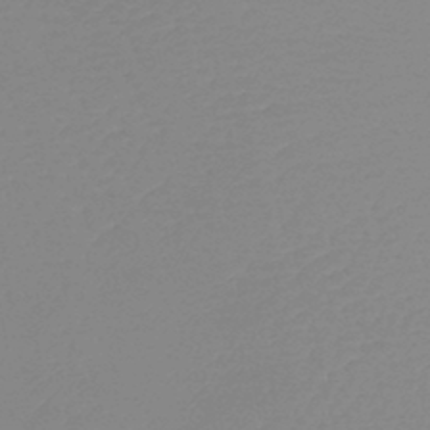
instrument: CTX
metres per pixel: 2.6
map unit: lHb
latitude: -44.9542
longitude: 78.9730
